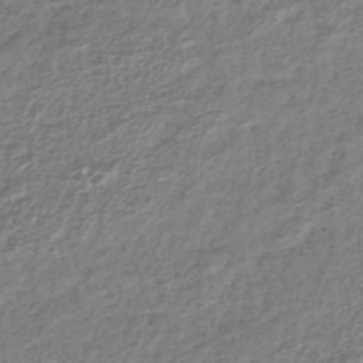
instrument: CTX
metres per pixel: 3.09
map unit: lHb
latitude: -42.4251
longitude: 69.9367
